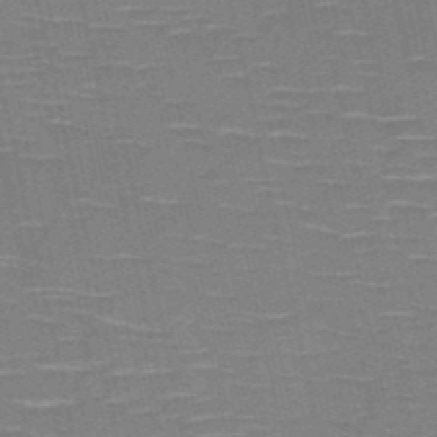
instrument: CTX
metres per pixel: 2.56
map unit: HNb
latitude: -50.6140
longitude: -45.6883
